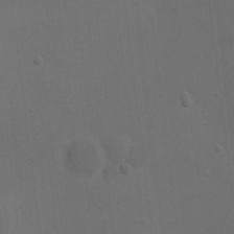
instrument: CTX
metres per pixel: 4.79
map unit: Ht
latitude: 4.6490
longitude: -28.9891
